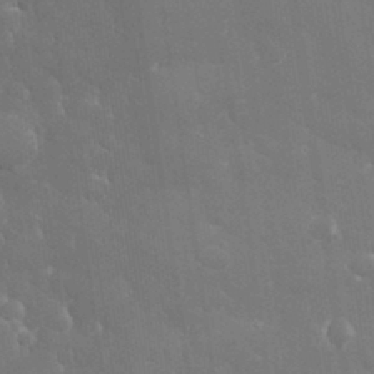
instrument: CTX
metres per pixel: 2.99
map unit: eHh
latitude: 32.3656
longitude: -63.9528
